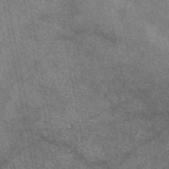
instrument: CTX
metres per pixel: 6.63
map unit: eAb
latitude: 47.6127
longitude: 122.1228
